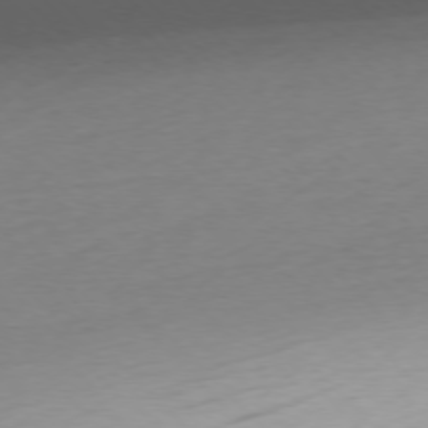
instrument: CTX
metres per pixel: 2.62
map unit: Ap
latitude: -77.0109
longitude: -63.5371
